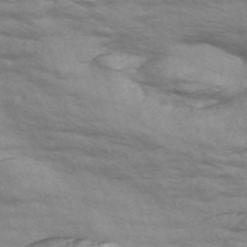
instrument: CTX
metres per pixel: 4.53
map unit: Nve
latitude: -58.2172
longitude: 54.5574
